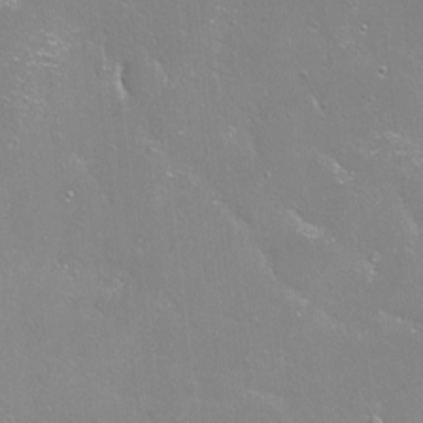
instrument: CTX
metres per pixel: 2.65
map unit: Nhu
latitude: -7.1998
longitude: -46.3279
